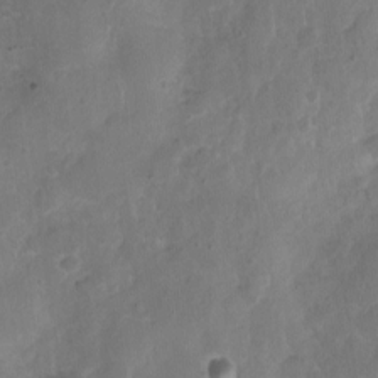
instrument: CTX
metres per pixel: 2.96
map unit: Nhu
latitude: 3.4426
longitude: -15.4994
